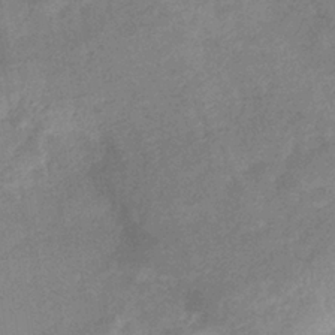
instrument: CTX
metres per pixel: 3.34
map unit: eHb
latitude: -36.9919
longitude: 76.8786
